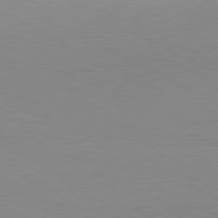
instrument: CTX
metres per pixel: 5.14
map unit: lApd
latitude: 80.0822
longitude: -127.6127
